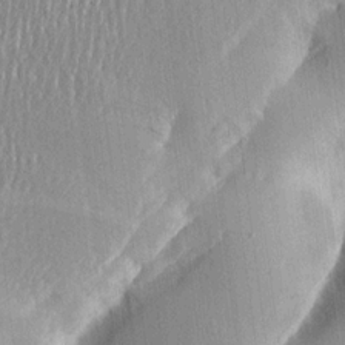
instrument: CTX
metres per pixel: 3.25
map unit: Aa
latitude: 15.3671
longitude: -146.7813
